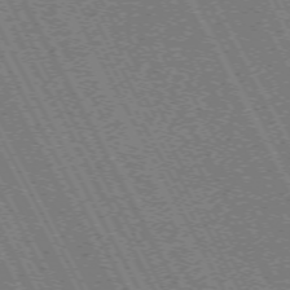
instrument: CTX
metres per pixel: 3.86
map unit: Hpe
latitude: -71.2376
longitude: 11.0109
